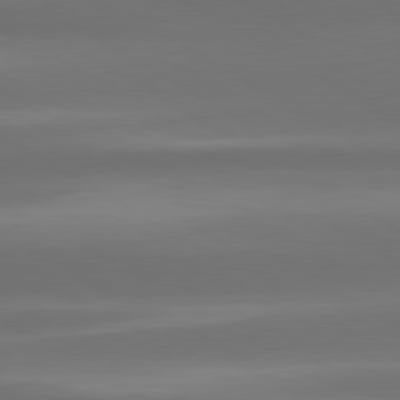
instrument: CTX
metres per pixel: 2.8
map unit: lApd
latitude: 80.4979
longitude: -138.8569
